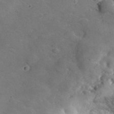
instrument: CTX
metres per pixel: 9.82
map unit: lHvf
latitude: 36.2901
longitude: -90.6490
